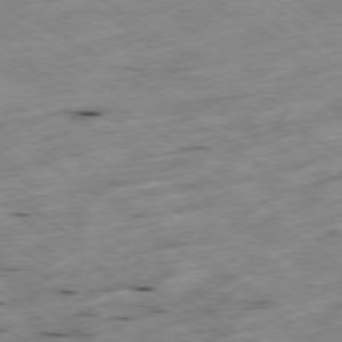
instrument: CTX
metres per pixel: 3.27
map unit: Hpe
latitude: -78.5762
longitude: -21.4616
